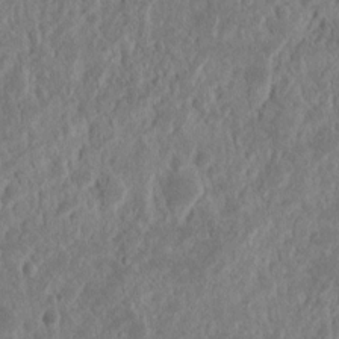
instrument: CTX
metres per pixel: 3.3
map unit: Nhu
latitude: 14.4790
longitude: -73.9906
